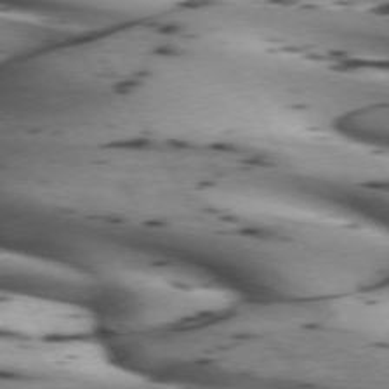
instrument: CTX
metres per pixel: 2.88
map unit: lApd
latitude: 72.3279
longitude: -52.2901
